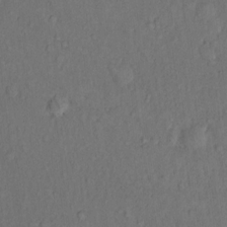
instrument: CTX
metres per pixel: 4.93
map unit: eHh
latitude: 13.9717
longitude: -62.0255
